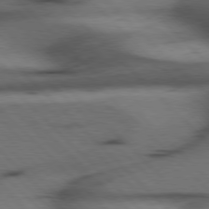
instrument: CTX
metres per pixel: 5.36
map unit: Hpe
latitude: 77.2915
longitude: -154.9703
